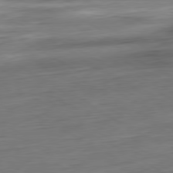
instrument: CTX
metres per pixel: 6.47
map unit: Ap
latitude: -80.7841
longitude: -67.5560
